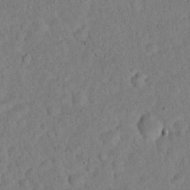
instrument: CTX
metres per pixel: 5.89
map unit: eHh
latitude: 19.5371
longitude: -62.7813
